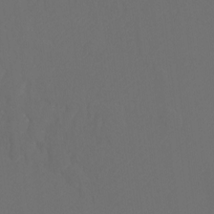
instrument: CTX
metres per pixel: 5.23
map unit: Htu
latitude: -11.8611
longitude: -70.9702
